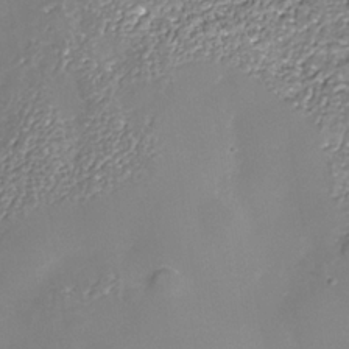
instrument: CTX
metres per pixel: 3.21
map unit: Nhe
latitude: -37.3698
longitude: -88.8569
